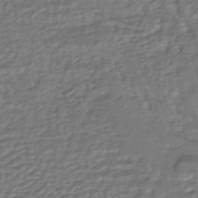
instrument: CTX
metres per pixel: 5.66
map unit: HNhu
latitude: -45.8800
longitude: 104.9919
